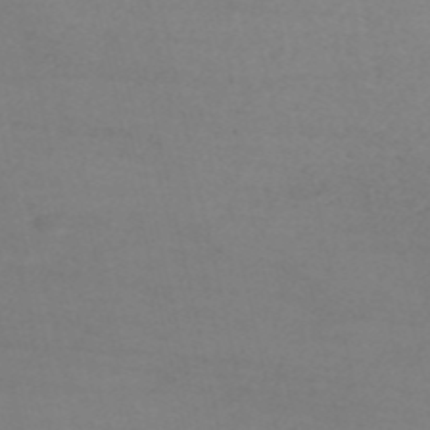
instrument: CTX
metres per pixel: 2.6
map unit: HNb
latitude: -54.2740
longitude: -33.9150
